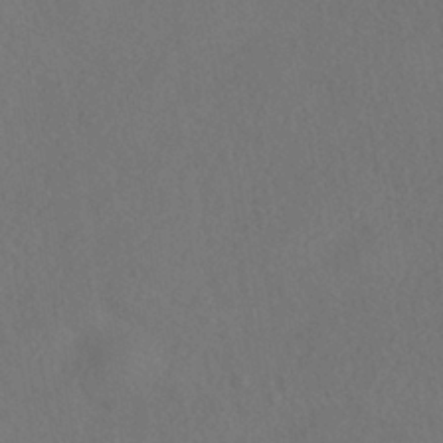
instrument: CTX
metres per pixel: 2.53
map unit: HNhu
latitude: -39.1809
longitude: 100.8030
